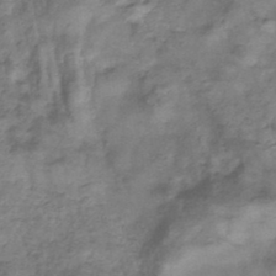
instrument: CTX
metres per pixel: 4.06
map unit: eHb
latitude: -33.6155
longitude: 75.6344
